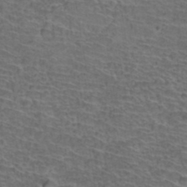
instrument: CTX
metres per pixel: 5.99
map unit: Hto
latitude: 37.2726
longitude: -43.8017
